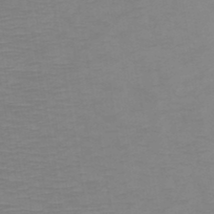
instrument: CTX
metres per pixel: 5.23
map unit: HNb
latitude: -49.0109
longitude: -44.9891
